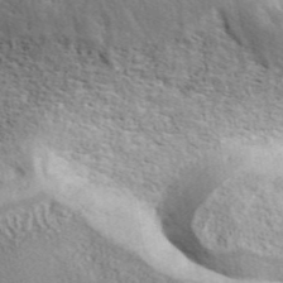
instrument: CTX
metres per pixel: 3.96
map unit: ANa
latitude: 44.3278
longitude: 48.0094
